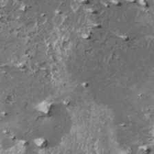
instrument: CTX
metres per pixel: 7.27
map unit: HNhu
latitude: 0.1200
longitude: 5.8044
